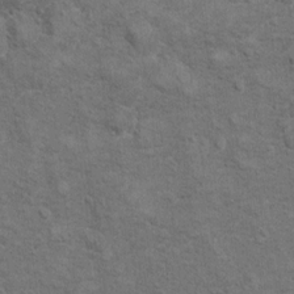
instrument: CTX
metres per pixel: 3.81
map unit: Hto
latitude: 10.1011
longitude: -36.8758
